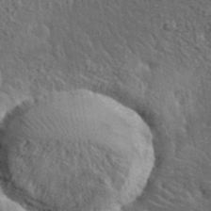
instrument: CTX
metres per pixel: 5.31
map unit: lHvf
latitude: 37.7828
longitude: -90.7246
